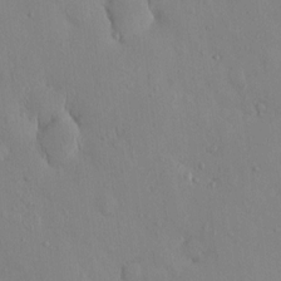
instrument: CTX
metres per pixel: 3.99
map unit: eHh
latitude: 0.1200
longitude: 16.1039
